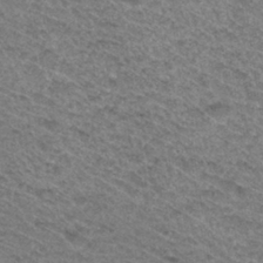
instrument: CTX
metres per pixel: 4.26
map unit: Hto
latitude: 31.4994
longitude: -47.2915
